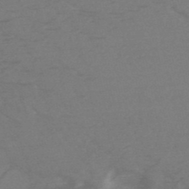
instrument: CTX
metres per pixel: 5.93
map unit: HNb
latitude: -50.0472
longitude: -47.3482
